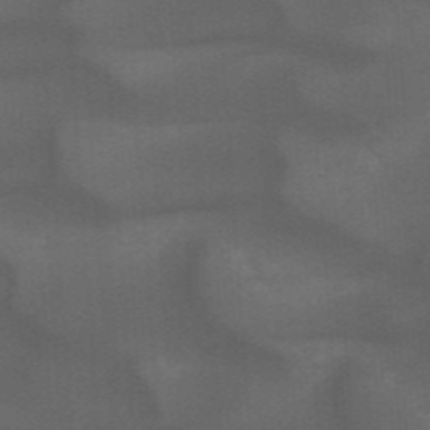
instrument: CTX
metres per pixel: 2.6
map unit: eHb
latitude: -47.9367
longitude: 89.3132
